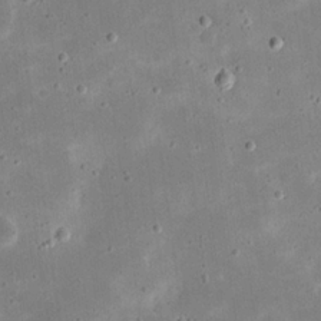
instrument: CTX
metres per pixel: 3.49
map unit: eHh
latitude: 21.4994
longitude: -67.6505
